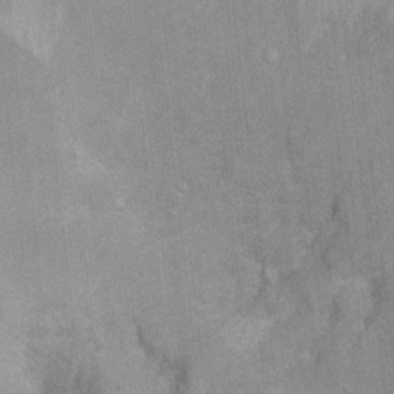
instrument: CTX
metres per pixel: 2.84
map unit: Ht
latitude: 6.3278
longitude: -36.5924
